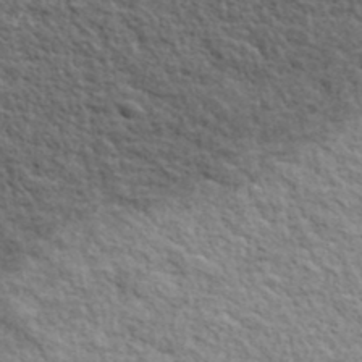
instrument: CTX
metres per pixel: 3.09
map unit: lHvf
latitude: 38.1767
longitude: -88.9514
